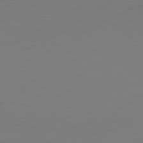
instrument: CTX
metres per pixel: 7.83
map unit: Hpe
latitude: -81.2943
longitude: 14.3496
